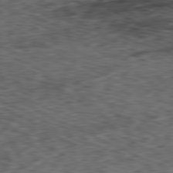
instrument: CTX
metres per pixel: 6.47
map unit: Ap
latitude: -81.0487
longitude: -71.7827
